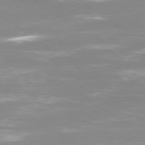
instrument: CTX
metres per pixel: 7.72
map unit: Ap
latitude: -79.5210
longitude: -66.3845
